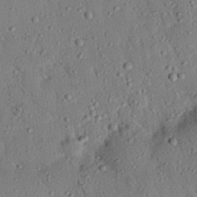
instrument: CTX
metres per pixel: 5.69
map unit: eHh
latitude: 26.1767
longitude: -79.0459
